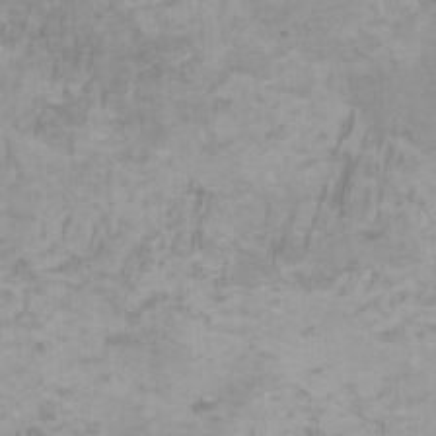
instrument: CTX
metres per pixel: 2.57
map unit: HNhu
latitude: 2.3845
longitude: -2.3467
